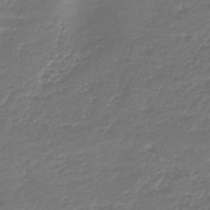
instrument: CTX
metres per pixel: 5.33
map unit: HNb
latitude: -42.8974
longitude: 50.2361
